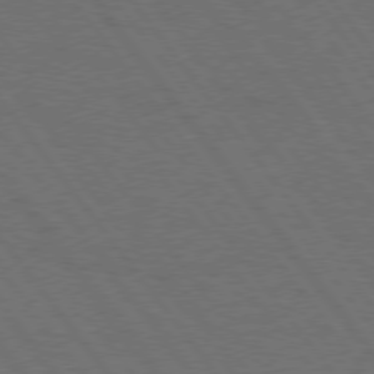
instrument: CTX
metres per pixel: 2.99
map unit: Hpe
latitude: 75.0458
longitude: -137.6694
